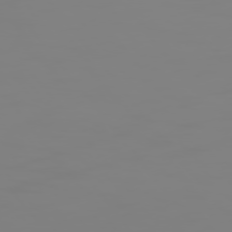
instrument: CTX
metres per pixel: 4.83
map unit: Hpe
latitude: 74.8758
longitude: -127.4049
